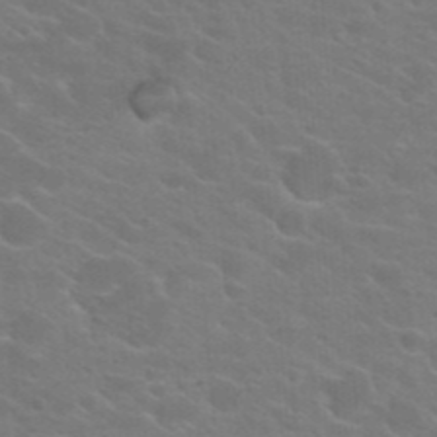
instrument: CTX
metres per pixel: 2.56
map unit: Hto
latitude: 22.8758
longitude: -36.6680
